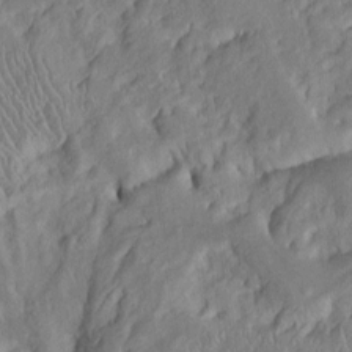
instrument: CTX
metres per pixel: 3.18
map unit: Htu
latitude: -6.5196
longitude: 153.1242
